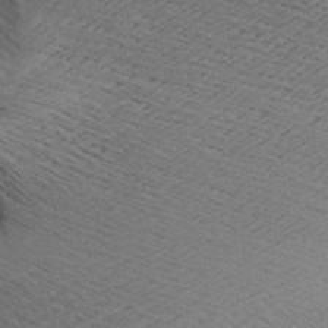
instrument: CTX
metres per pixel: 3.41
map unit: Aa
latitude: 7.7261
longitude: -141.0458
